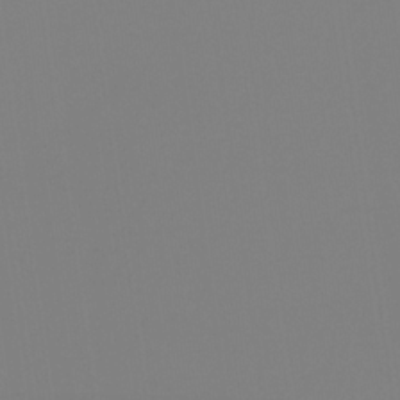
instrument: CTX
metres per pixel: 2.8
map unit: eHb
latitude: -30.4818
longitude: 62.3495
